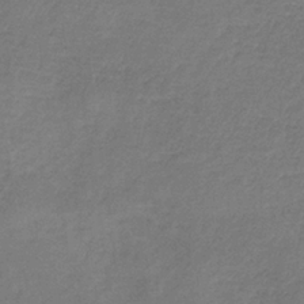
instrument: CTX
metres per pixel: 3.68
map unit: HNb
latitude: -34.4440
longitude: 55.5021
